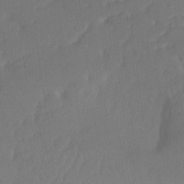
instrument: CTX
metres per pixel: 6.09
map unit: lHvf
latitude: 21.7828
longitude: 140.9731
